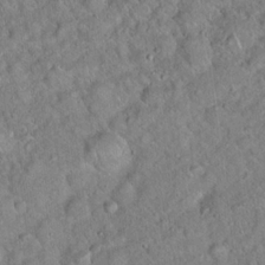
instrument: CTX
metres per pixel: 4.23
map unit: Hto
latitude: 17.7261
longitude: -52.5357
